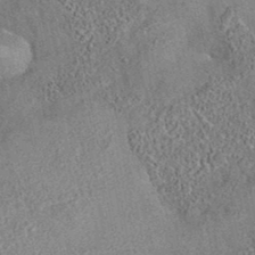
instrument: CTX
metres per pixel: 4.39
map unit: eAb
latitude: 35.3859
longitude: 113.2376
